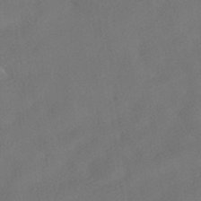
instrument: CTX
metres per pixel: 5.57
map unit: HNhu
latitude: -41.1998
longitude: 103.0675
